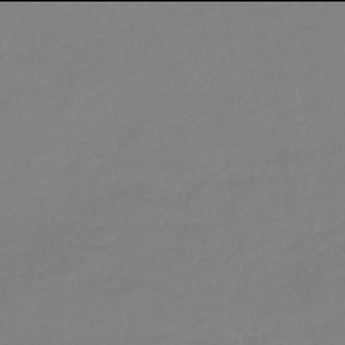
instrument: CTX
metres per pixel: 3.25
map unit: eHb
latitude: -46.0094
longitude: 88.1983
